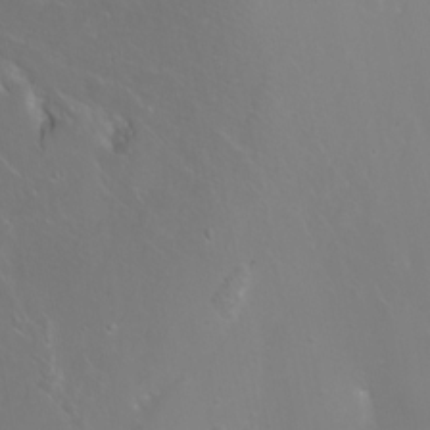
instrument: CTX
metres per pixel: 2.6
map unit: Htu
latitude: -4.1983
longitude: -88.0255
